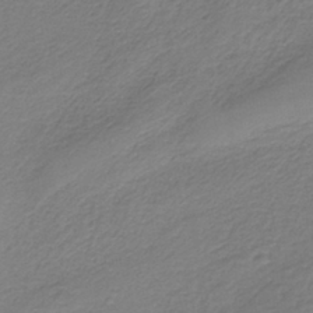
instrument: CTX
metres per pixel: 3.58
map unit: HNb
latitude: -38.0094
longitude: 53.2753
